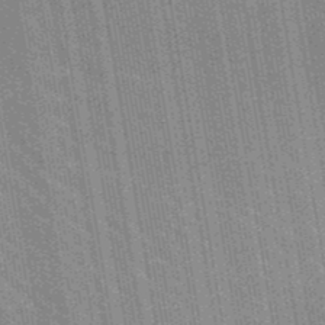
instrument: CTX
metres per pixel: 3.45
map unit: lHb
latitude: -48.0472
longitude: 74.6519
